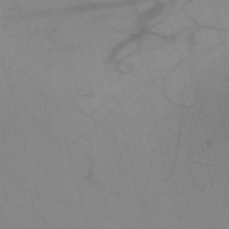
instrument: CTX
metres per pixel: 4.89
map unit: HNb
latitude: -53.2753
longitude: -49.8016
